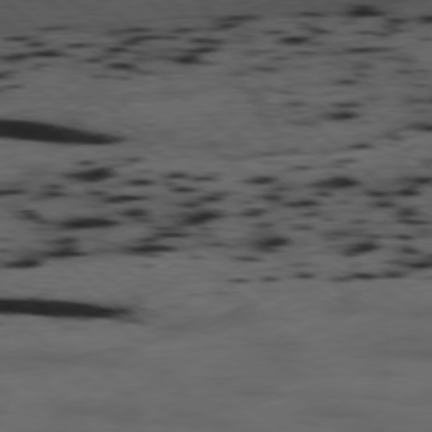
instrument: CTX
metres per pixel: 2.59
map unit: Hpe
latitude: -78.1416
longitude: -19.2915
